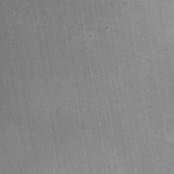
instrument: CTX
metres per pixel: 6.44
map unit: eHh
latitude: 4.5168
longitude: -69.7261
